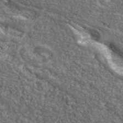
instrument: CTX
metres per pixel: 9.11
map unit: eHh
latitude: 42.1956
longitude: -90.8758
